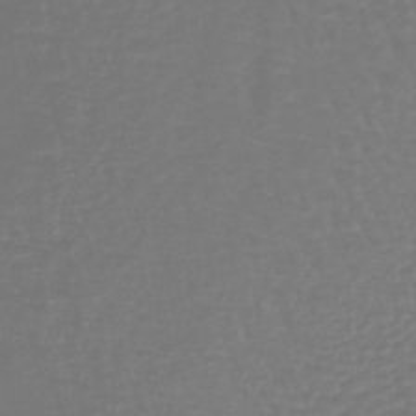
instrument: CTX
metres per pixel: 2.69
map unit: lHb
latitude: -42.3873
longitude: 67.4076
